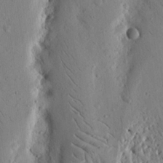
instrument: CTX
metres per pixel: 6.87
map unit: Nhu
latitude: 15.4238
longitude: -77.6882
